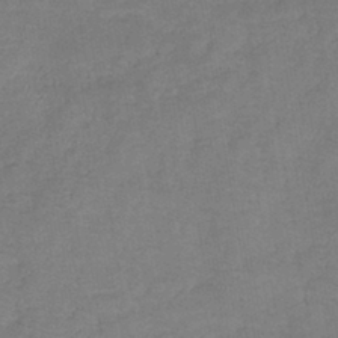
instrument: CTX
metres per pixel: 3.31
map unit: HNb
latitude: -43.8233
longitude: -39.1592
